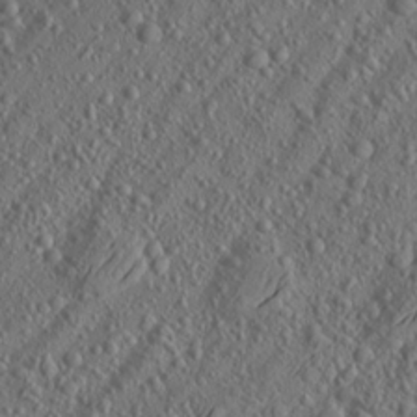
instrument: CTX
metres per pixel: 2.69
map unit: Aa
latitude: 22.4979
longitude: -143.9150
